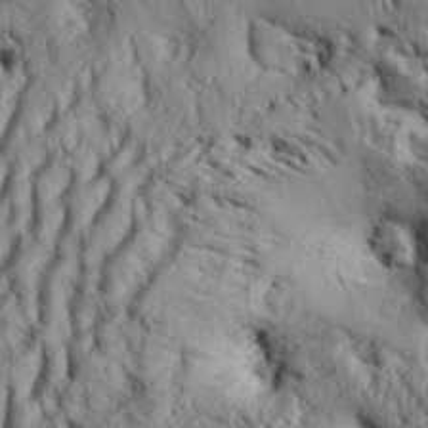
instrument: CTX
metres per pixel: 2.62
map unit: Aa
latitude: 33.2159
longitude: -136.6491
